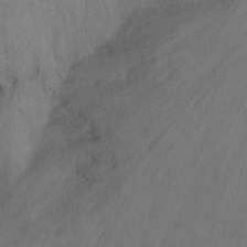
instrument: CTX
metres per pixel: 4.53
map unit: Nhu
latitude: -15.1431
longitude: -56.4034
